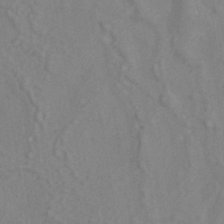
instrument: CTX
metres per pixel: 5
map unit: ANa
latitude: -38.7085
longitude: 95.6721
